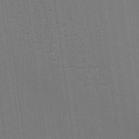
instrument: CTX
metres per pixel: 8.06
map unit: lAvf
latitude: 26.1011
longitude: -111.6316
